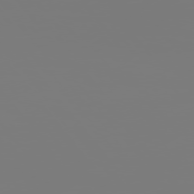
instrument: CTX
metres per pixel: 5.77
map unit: Hpe
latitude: 75.7072
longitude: -142.3090
